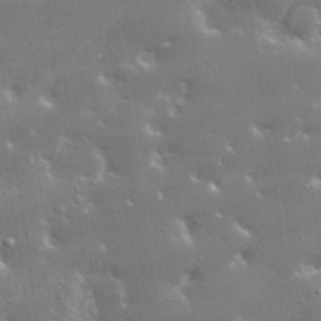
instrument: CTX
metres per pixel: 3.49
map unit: lHvf
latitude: 32.7057
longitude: -93.3670
